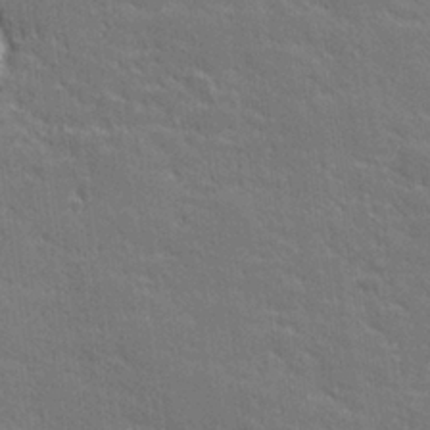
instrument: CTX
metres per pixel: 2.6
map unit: lHvf
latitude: 26.8380
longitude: 142.1416
